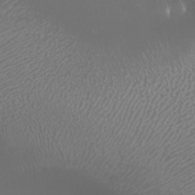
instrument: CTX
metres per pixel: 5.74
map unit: Nhu
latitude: -7.8044
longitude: -91.8394
